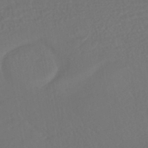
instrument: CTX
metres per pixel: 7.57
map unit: HNhu
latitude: -45.6911
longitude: 103.2187
